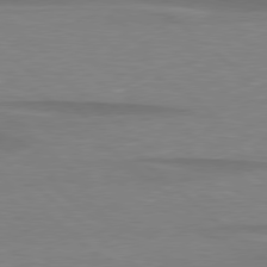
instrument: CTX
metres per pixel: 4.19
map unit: lApd
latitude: 78.9703
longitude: -88.4601
